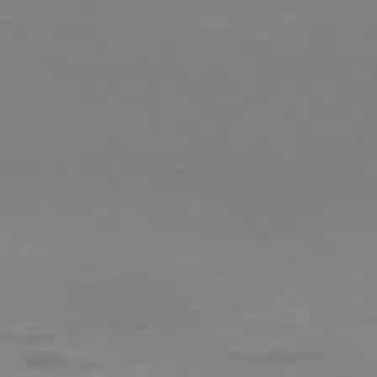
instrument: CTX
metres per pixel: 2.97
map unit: Hpe
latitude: 77.8583
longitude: -124.8380
